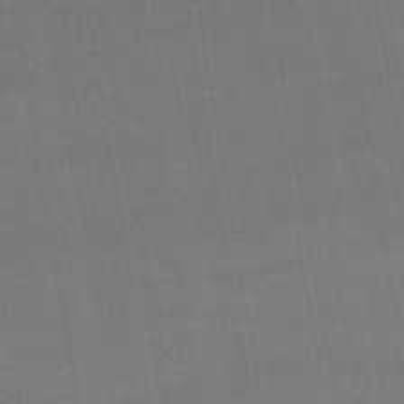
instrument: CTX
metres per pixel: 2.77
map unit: lHb
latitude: -42.3306
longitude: 65.7289
